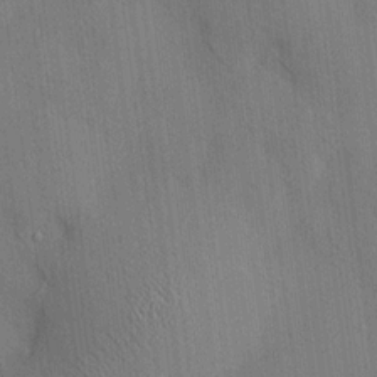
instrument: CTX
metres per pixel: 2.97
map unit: HNhu
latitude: 12.6680
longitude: 10.0472
